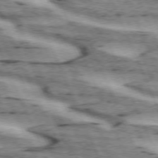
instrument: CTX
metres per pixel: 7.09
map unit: lApd
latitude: 72.5735
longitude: -54.0444
